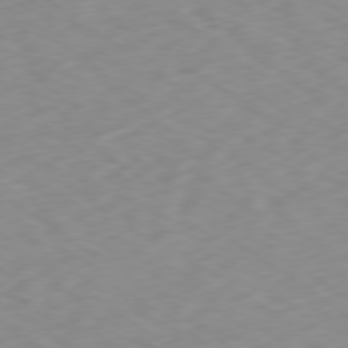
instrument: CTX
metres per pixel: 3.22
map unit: Ap
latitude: -79.2754
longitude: -72.8947
